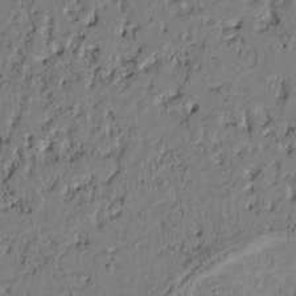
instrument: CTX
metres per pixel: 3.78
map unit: Htu
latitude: -2.4628
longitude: 167.5021
